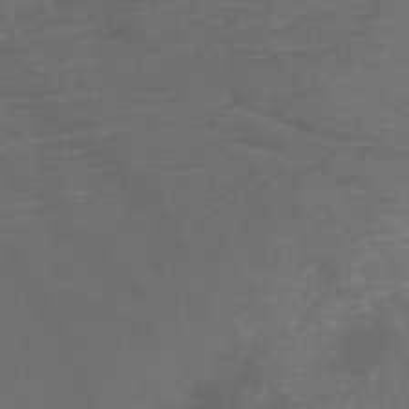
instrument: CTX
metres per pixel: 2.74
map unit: HNb
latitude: -49.5399
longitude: -45.7449
